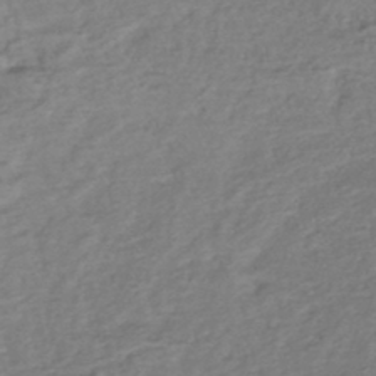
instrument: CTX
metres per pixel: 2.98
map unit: lHb
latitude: -42.1038
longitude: 75.9178
